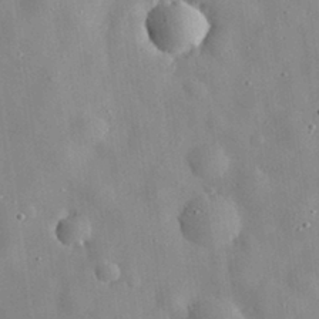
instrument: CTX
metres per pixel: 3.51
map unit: eHh
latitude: 29.7638
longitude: -74.4223
